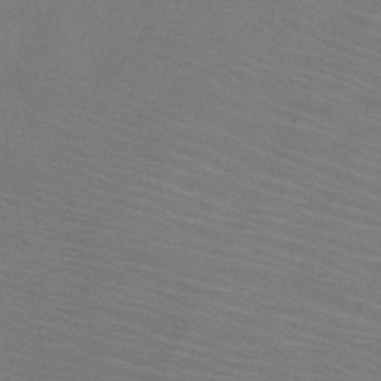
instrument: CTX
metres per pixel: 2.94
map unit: HNb
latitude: -46.1039
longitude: -46.8380
